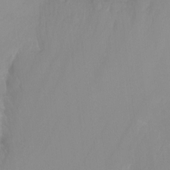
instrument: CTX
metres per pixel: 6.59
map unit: Ht
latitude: -15.0487
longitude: -50.2333
